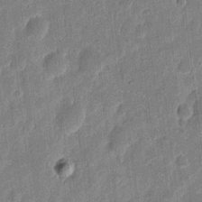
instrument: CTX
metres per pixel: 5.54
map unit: eHh
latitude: 7.7827
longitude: -73.0837
